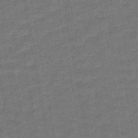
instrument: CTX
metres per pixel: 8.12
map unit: lHb
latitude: -43.2187
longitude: 63.2376
